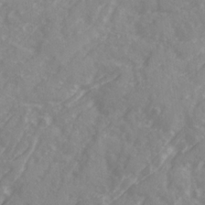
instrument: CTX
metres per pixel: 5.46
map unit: Ave
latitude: 21.6883
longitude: -132.0633
